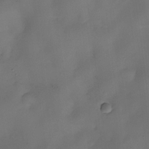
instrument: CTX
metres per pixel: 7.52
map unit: eHh
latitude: -23.7100
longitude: 15.2943
